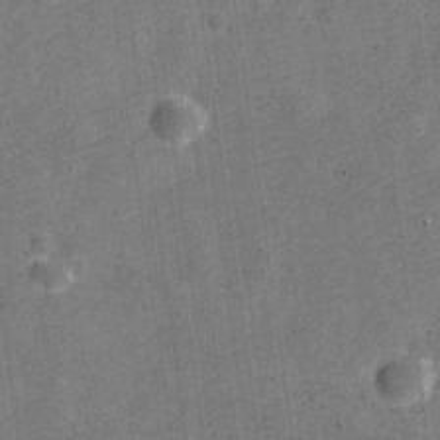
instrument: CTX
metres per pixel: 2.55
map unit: Nve
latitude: -25.4265
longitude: 105.4265
